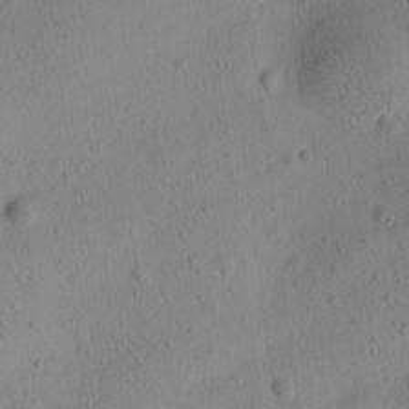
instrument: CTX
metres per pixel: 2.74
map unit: Ave
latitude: -9.9367
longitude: -121.6694
